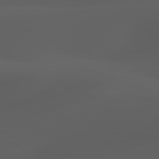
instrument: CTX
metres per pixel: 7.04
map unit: lApd
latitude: 80.2145
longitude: -89.0837
